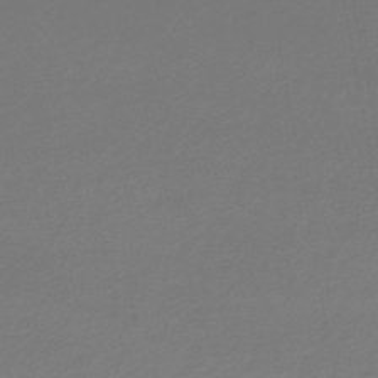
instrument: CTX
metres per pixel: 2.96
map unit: lHb
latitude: -45.3132
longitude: 61.8611
